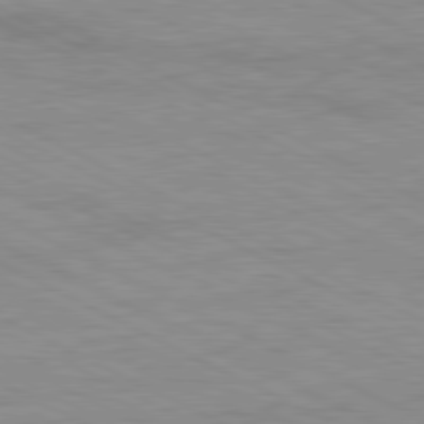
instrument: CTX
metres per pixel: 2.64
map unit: Ap
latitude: -81.8800
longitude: -72.3657
